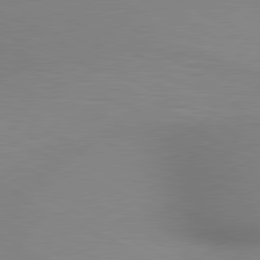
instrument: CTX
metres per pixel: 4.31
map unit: lApd
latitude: 80.3845
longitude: 132.0850
